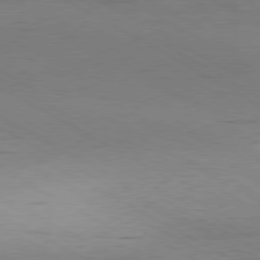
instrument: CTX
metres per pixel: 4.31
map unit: Hpe
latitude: -80.9920
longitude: 13.3510
